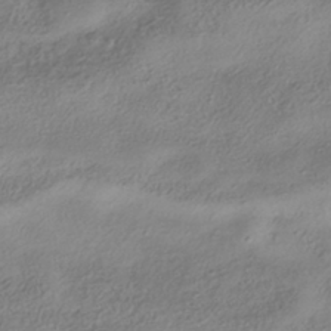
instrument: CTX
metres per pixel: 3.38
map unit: HNhu
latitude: -40.8408
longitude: 102.2551
